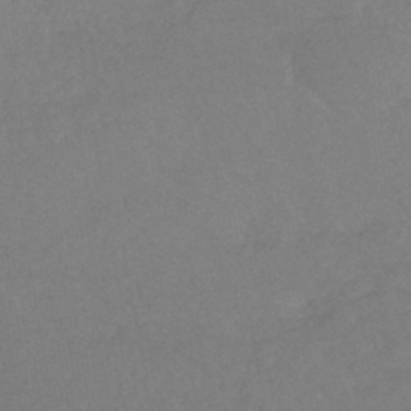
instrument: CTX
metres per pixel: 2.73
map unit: lHb
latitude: -43.1998
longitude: 73.5399
